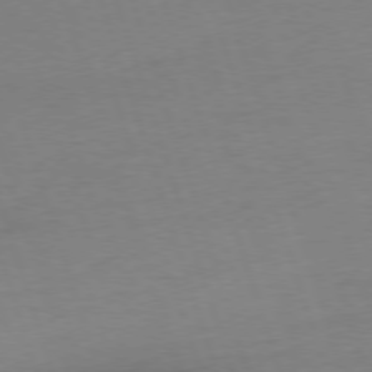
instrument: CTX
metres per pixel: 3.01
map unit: Ap
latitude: -76.1606
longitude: -73.1026
